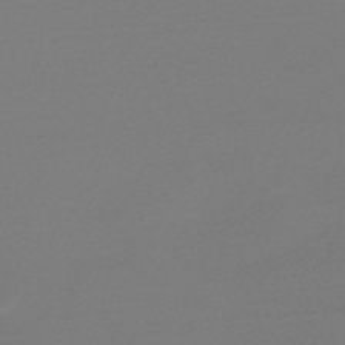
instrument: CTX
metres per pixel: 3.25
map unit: Nve
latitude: -56.6329
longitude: 62.5007
